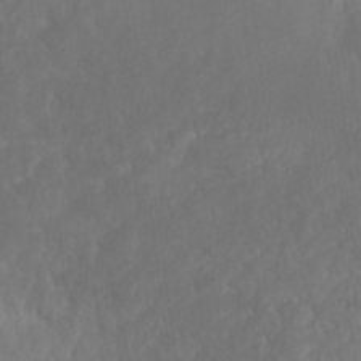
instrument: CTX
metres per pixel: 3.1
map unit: Nhu
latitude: 12.1011
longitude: -27.7639
